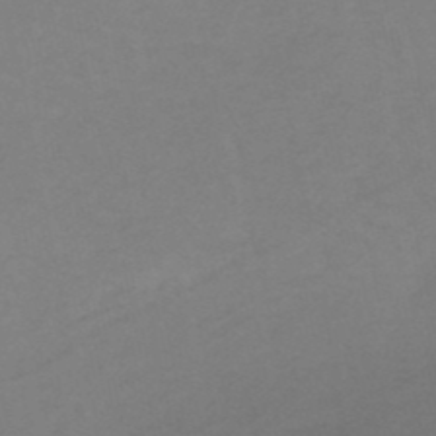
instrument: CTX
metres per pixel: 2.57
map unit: HNb
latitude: -50.5385
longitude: -54.1389
